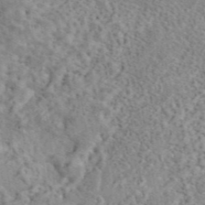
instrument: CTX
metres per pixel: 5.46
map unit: eAb
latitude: 44.2900
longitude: 116.1227
